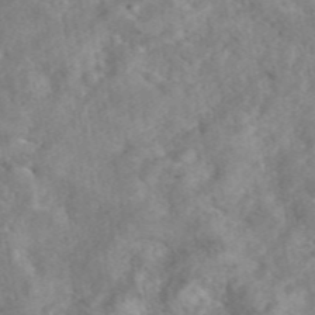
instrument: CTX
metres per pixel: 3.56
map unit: eAb
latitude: 46.2334
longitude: 127.8233
